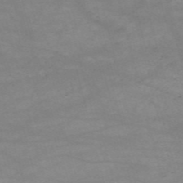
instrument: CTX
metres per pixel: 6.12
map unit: HNb
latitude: -54.3117
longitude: -40.8946
